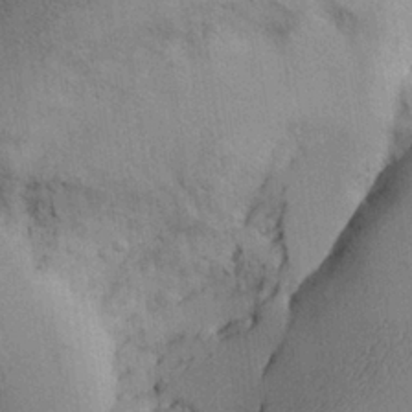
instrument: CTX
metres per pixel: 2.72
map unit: Aa
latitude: 27.2348
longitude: -134.2333
